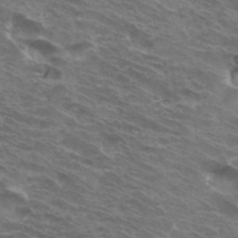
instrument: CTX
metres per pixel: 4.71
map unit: Hto
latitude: 33.4237
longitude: -41.2348
